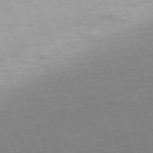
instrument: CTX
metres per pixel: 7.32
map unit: Ap
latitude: -74.9920
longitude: -73.9528
